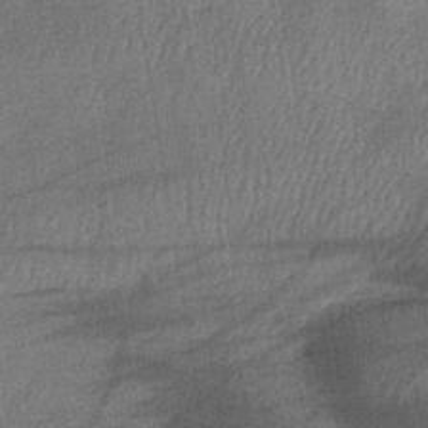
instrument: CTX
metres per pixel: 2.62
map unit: lHb
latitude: -39.1053
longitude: 74.1228
